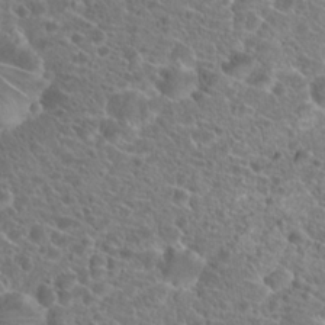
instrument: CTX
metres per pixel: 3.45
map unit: Hto
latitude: 19.6505
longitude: -40.5923
